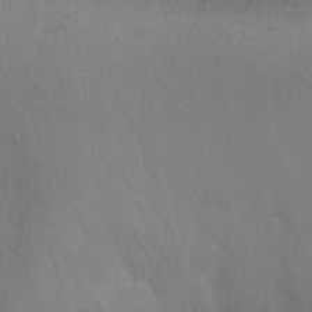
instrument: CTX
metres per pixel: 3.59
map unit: Ht
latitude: -6.7841
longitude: -26.2334
